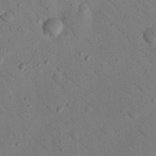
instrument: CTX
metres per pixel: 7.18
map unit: Nhu
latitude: 23.1781
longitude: -74.4979
